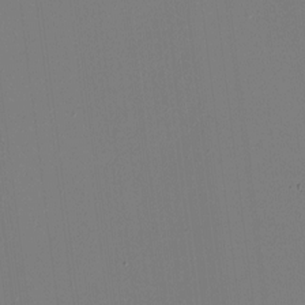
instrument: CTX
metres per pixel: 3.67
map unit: HNhu
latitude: -1.8234
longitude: -6.4034
